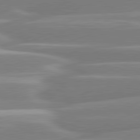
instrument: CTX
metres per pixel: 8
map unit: lApd
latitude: 80.7624
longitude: -129.6883
